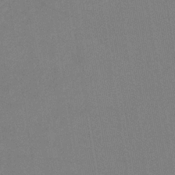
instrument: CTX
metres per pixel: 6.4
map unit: HNb
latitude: -33.2376
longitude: 54.5952
